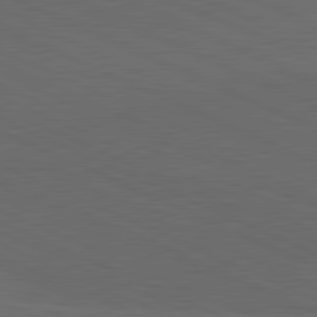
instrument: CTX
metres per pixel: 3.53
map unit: lApd
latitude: 81.6694
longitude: 148.0850
